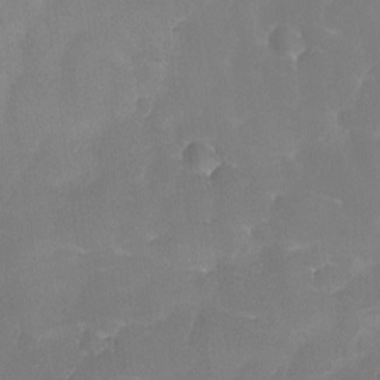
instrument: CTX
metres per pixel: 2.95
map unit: Ave
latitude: -8.1039
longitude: -122.7246
